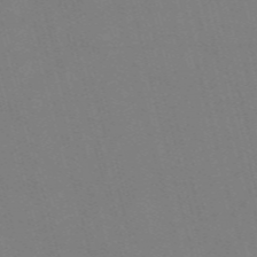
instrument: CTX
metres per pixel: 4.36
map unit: Nve
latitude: -58.7841
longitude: 61.7856
